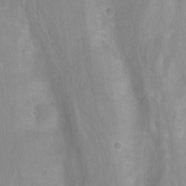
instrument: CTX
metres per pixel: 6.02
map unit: Nhu
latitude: -7.5966
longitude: -41.0269
